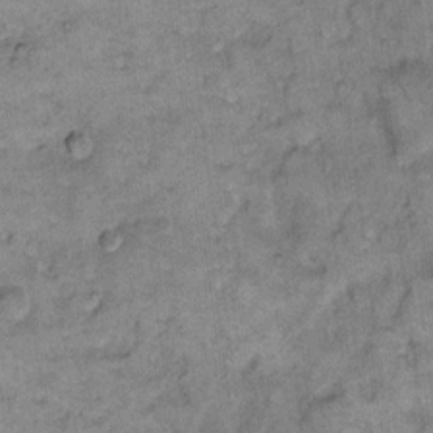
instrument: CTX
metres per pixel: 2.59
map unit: eHh
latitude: 12.9514
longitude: -65.1592
